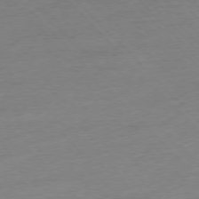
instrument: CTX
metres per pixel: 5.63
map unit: Hpe
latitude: -76.6896
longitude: -14.0633
